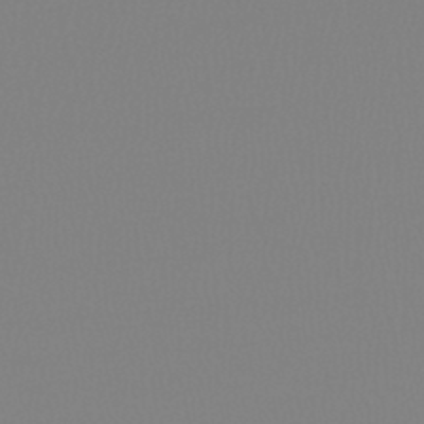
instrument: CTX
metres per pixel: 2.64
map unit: HNb
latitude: -45.7856
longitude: 55.2754
